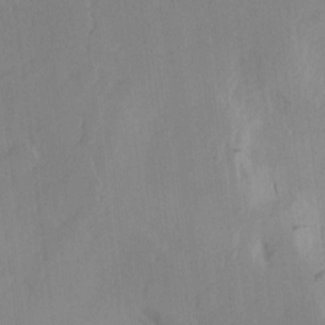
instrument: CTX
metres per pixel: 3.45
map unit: Nhu
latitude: -6.4629
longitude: -152.9892
